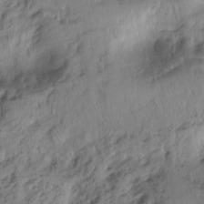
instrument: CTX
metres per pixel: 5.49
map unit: Ht
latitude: -14.7652
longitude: -42.1389
